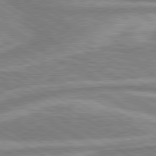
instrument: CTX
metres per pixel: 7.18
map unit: lApd
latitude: 80.1578
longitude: -178.2145
